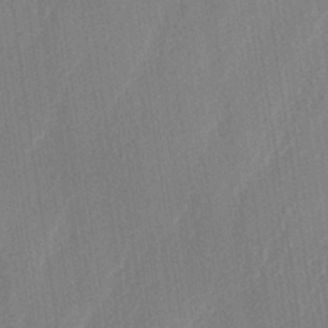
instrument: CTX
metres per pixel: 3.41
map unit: lAa
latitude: -5.3131
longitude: -129.3293
